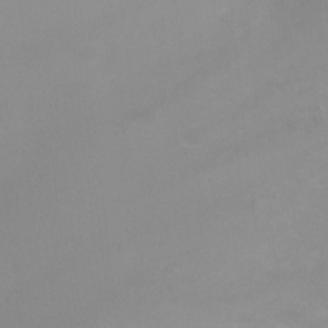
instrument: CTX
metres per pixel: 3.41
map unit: Ht
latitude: -3.2186
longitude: -25.5938
